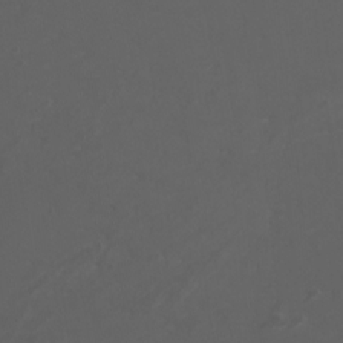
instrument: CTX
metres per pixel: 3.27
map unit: Nhu
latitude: -7.6910
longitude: -75.5182
